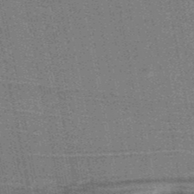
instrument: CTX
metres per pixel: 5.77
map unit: lHb
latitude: -37.9745
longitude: 57.4832
